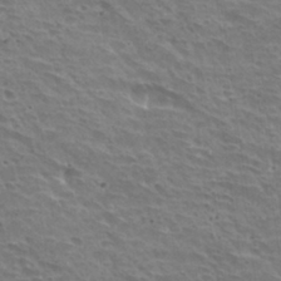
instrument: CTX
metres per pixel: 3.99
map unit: Hto
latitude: 30.8380
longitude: -41.7449
